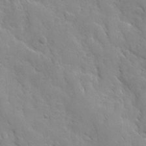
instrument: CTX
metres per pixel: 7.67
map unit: Ave
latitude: 10.2901
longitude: -103.3670
